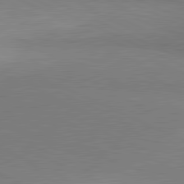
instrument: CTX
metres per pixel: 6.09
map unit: lApd
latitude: 81.3104
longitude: 156.3684
